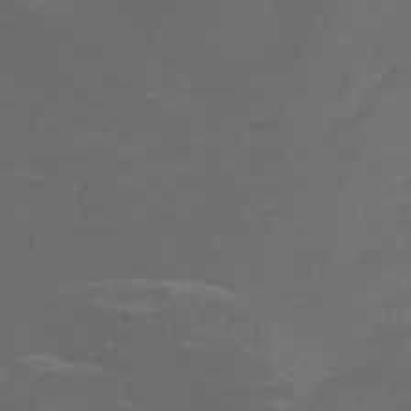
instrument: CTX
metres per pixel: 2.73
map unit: Nve
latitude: -58.5006
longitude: 56.0472
